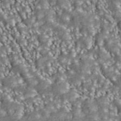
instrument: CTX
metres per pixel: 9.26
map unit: ANa
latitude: 44.1767
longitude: 37.9178
